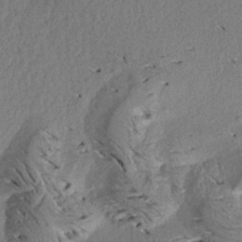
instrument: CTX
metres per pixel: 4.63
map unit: Aa
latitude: 19.1025
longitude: -145.4993
